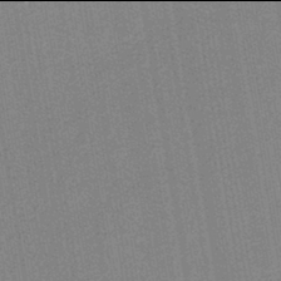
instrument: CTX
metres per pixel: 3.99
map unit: lHb
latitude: -42.0094
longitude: 62.7085
